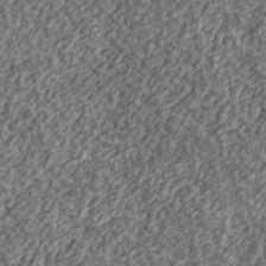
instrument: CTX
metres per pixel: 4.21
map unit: lHvf
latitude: 37.8772
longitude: -89.4994
